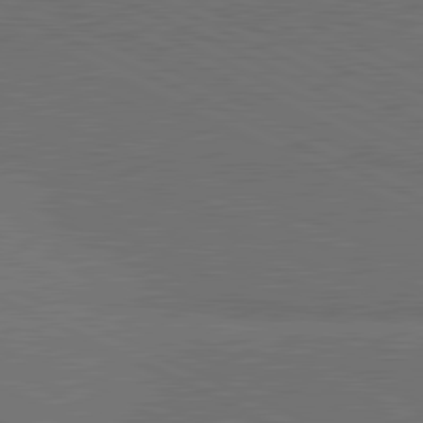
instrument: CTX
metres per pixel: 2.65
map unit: lApd
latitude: 81.5371
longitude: 149.1809
